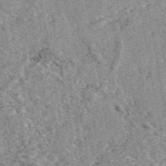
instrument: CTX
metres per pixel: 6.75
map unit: eAb
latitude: 49.2159
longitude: 108.8786
